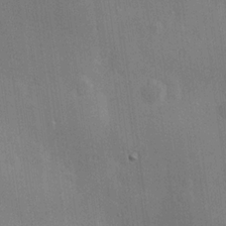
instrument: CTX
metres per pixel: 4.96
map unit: Hve
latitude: 18.8947
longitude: 151.0109
